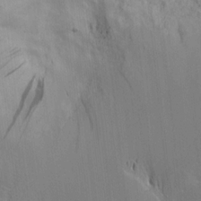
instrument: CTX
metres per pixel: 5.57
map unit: Nhu
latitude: -4.8975
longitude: -152.3279
